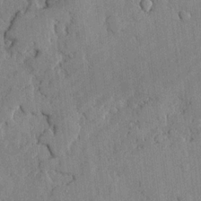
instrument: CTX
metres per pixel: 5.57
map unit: lHvf
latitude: 18.0822
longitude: -112.7813
